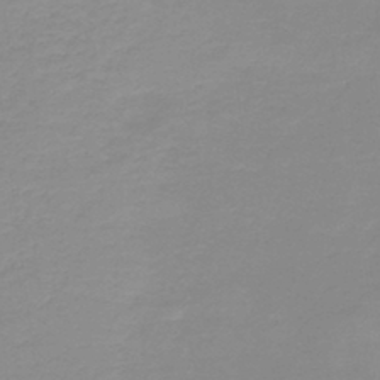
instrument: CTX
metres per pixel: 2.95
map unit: HNb
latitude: -44.5196
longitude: 53.5588
